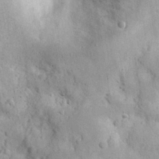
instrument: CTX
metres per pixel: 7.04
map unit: eHh
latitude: 28.5168
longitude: -74.6679
